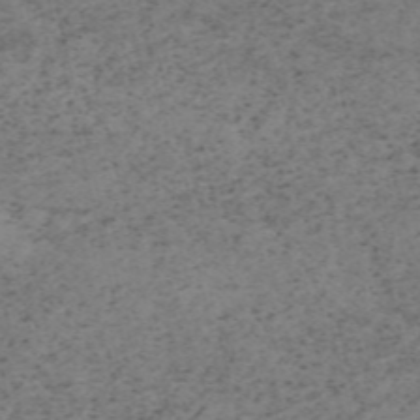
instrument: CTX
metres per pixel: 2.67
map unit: HNb
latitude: -55.1998
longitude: -47.5560
